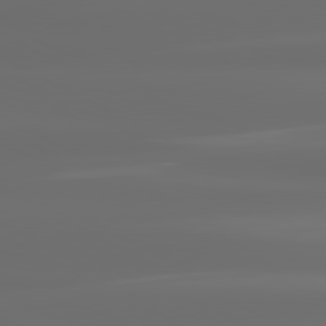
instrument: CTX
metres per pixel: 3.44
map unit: lApd
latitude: 80.7624
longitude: -136.2523
